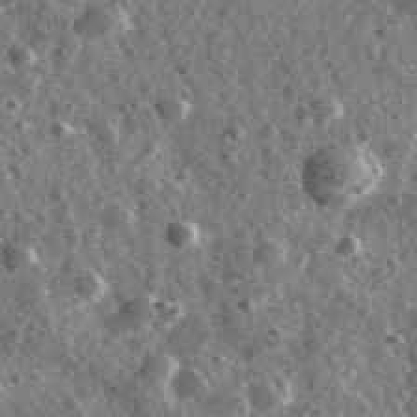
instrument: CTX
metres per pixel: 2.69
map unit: Ave
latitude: 37.9528
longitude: -107.6883
